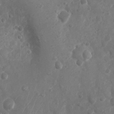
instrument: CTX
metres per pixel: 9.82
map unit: Nhu
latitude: 5.6505
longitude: -18.5923
